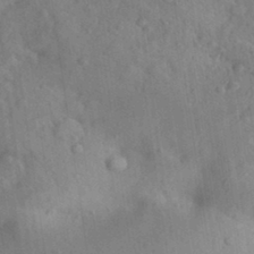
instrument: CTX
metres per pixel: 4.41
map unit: Aa
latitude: 31.6694
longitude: -146.6113
